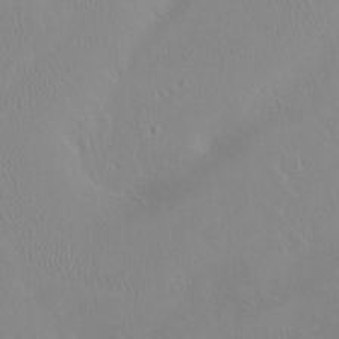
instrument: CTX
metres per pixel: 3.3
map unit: eHh
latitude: -1.9745
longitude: 19.6722
